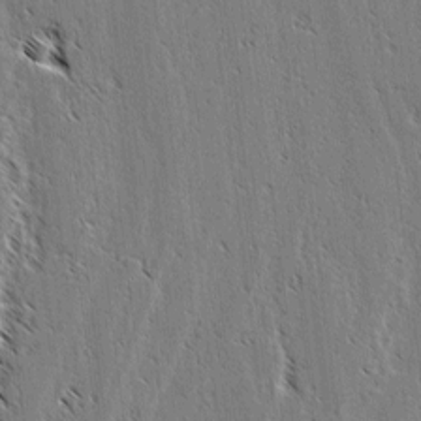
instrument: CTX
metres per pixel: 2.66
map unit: lAvf
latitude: 2.9136
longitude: -105.4805
